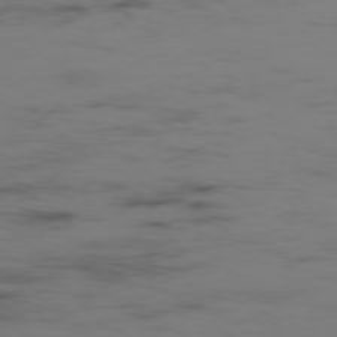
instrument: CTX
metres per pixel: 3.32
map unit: Ap
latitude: -77.0486
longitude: -82.4790
